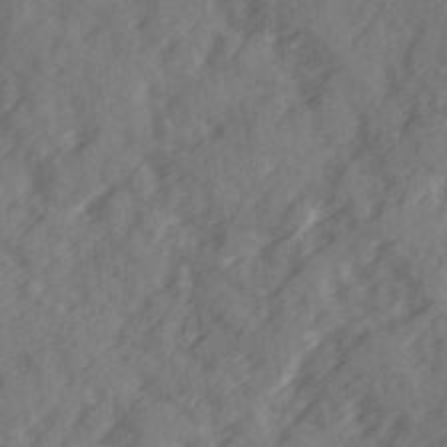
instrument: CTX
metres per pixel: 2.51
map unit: Ave
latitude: 19.2537
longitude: -131.0459
